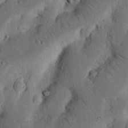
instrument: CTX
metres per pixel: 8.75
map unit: Nhu
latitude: 18.4223
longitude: -74.9892
